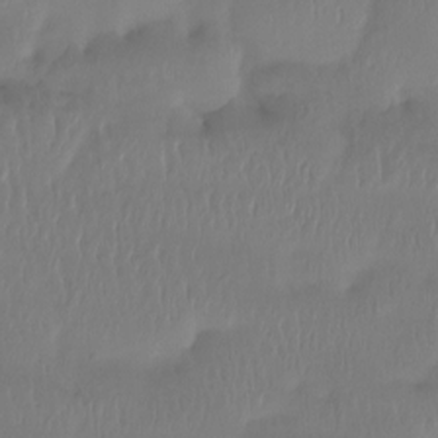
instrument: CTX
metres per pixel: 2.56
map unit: Htu
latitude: -14.9164
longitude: -46.5357
